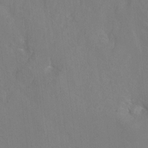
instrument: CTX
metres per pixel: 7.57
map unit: Hto
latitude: -7.7666
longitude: -41.0836
